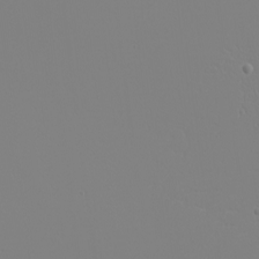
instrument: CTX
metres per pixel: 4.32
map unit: eHh
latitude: -4.1605
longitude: -83.6316
